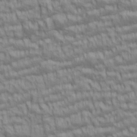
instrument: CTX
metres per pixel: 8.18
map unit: lAa
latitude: 5.8205
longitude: -115.5749
